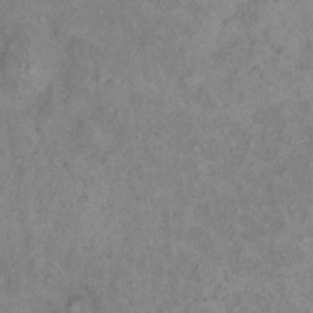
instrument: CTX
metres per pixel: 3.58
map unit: eHh
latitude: 16.4223
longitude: -63.7261
